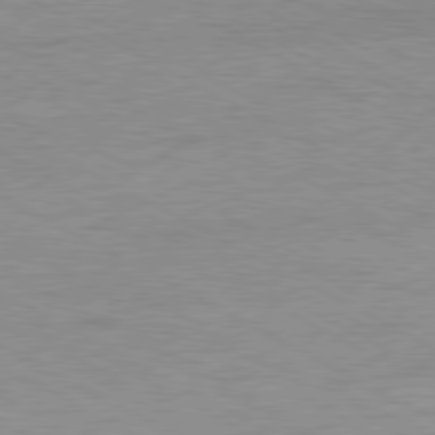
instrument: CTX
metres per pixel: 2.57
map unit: Ap
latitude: -80.7463
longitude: -86.6679
